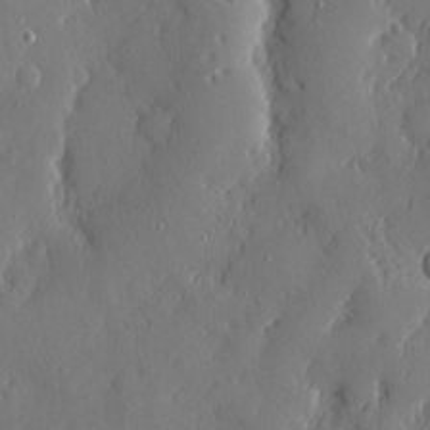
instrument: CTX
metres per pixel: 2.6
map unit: eHh
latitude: 4.7246
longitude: -75.1592
